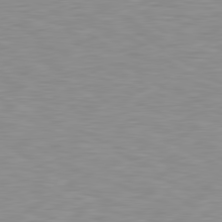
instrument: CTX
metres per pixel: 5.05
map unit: lApd
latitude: 79.3293
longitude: -88.0633
